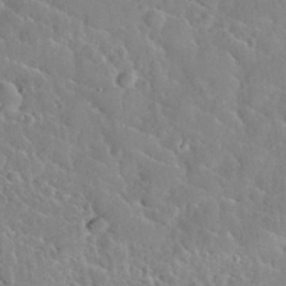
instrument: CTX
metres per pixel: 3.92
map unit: Nhu
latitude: 30.5168
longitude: -51.0647
